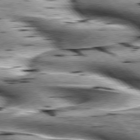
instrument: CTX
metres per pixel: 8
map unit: lApd
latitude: 76.1389
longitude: -60.4034
